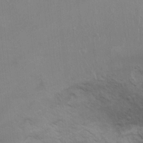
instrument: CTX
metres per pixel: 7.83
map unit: Ht
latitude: 5.3671
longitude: -29.4237
